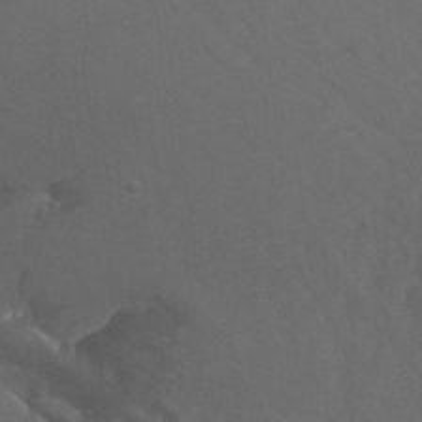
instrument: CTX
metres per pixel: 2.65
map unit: Ht
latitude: 0.9324
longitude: -35.6882
